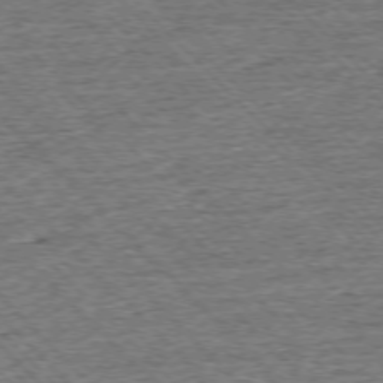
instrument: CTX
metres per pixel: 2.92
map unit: Ap
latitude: -75.7856
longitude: -91.7072
